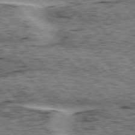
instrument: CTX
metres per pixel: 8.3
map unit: lApd
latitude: 76.3278
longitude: -77.8583
